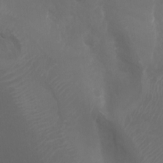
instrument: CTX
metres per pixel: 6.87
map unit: Nhu
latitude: -14.2173
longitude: -62.5546
